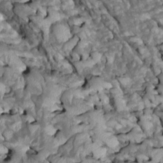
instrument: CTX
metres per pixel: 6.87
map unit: Htu
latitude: 1.2915
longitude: 144.7274
